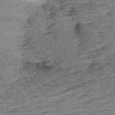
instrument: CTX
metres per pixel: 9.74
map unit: Aa
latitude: 6.8002
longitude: -137.1215
